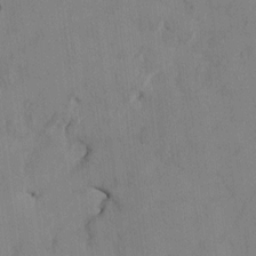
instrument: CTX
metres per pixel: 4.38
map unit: HNhu
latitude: 0.8569
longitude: -5.4048
